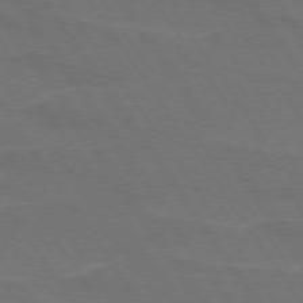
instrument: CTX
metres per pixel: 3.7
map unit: lApd
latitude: 74.4790
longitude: -56.6112
